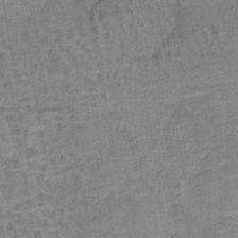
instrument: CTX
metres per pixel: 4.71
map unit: lHb
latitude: -40.9164
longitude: 57.7100
